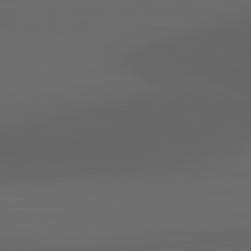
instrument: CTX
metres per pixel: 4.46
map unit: lApd
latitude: 82.9324
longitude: -134.2900
